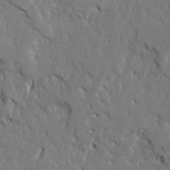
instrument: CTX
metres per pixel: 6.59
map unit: Ave
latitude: 23.1781
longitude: -129.7827
